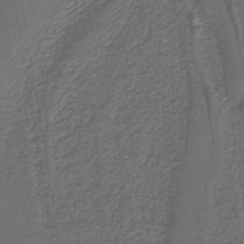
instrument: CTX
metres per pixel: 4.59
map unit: lHb
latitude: -39.8234
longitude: 52.7085
